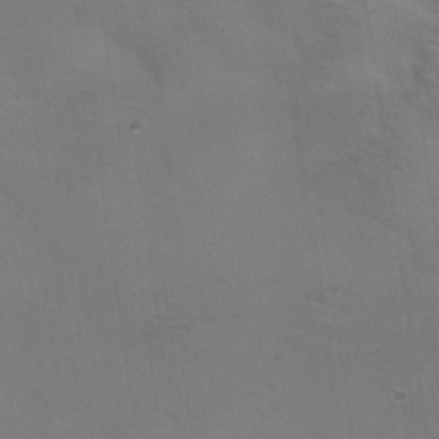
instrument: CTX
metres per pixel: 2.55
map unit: Hve
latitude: -32.6708
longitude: 93.9556
